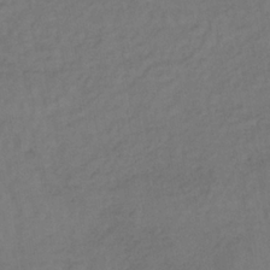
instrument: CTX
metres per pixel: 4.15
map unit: lHb
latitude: -35.8044
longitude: 64.8408
